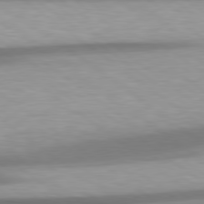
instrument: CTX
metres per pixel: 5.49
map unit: Hpe
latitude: 79.0081
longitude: -134.0255
